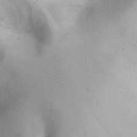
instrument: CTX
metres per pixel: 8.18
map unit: eHh
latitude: 25.1970
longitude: -64.9136
